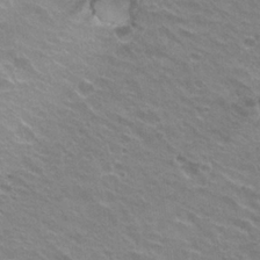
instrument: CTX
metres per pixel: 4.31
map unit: Hto
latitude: 23.8205
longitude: -31.1781
